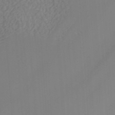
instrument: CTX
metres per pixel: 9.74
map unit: ANa
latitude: 37.0648
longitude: 24.2172
